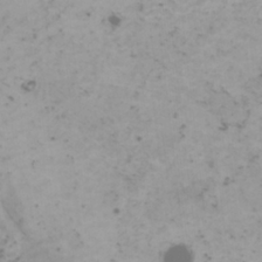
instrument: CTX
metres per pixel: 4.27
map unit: HNhu
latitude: 1.2159
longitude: 2.5573
